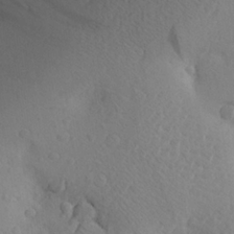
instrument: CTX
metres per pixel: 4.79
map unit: Aa
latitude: 24.4601
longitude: -145.7072
